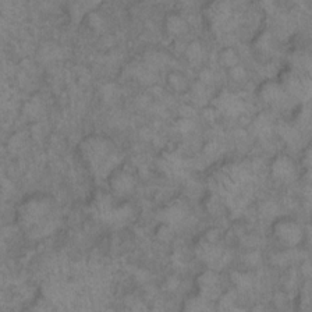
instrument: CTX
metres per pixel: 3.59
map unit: eHh
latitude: 13.2537
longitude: -64.1578
